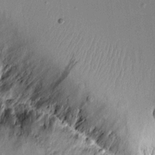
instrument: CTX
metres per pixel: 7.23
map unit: Aa
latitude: 11.2915
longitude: -128.0633
